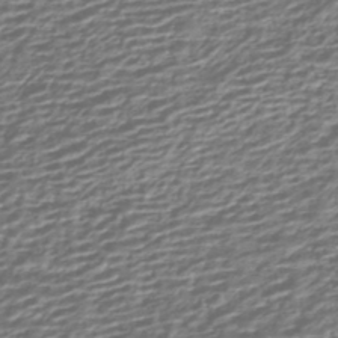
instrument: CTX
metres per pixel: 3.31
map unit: HNhu
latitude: -43.7099
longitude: 99.5966
